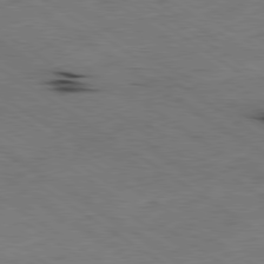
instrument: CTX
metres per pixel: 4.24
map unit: Hpe
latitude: -80.4062
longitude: 23.9556
